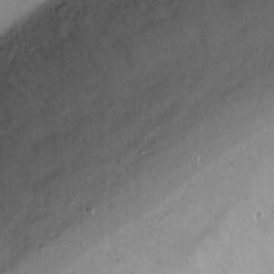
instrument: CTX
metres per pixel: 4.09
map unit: Ht
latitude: 0.1200
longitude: -33.0836
